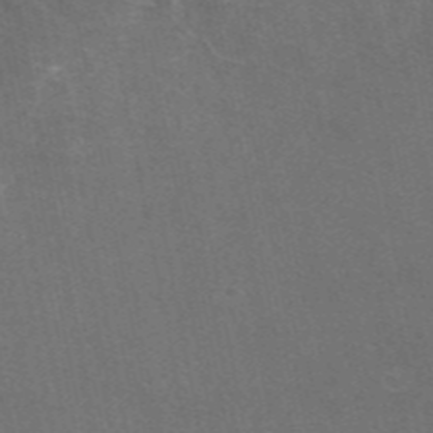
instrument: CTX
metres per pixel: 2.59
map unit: eAb
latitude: 47.3104
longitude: 116.1983
